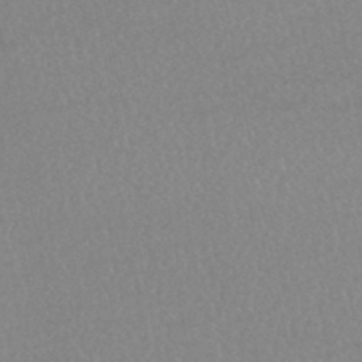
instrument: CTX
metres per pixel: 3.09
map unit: HNhu
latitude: -47.1431
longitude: 98.0472
